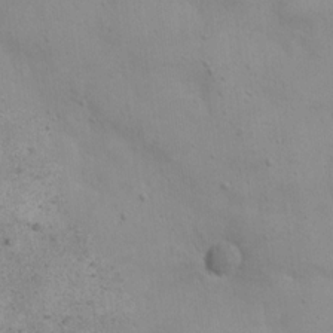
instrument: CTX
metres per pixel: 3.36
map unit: eHh
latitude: 20.5735
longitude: -61.8205
